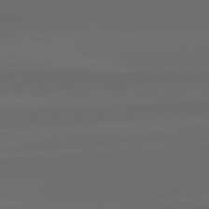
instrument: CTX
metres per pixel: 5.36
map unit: lApd
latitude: 82.4601
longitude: 135.4643
